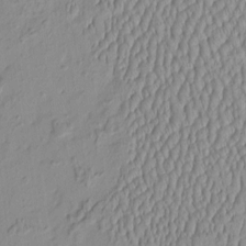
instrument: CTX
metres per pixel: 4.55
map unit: HNhu
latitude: -4.2361
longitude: 13.8611
